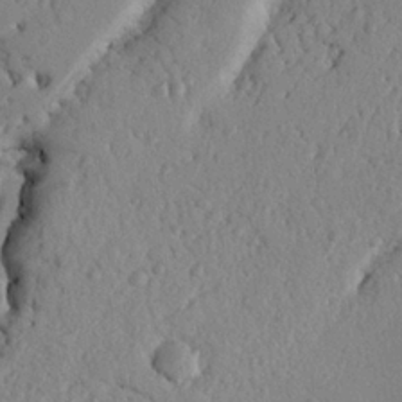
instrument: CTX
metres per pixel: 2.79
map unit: Nhu
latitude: 21.3104
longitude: -76.2144
